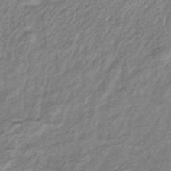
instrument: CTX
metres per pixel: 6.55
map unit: eHb
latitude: -37.8800
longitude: 76.1606
